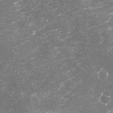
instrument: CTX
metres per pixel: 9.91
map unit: Nhu
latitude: -19.1053
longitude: -57.6127
